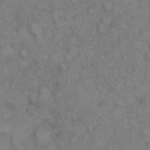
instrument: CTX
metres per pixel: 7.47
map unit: eHh
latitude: 9.5371
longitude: -63.2915
